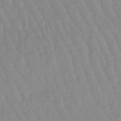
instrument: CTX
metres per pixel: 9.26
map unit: lHb
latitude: -48.2362
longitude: 77.6155
